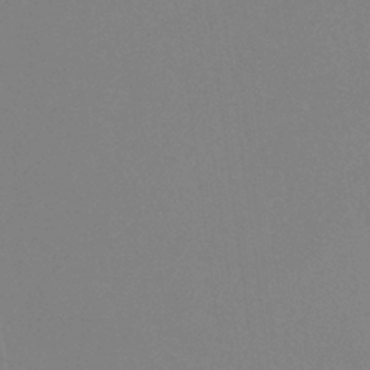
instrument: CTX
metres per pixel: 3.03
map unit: HNb
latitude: -36.0472
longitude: 54.3873
